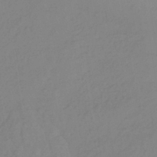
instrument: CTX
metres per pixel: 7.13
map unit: lHb
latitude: -36.4440
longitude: 69.0486
